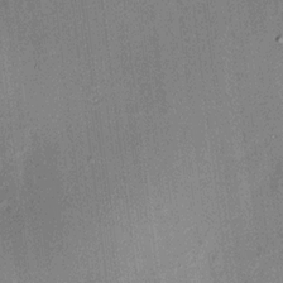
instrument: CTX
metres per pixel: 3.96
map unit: HNhu
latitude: 11.8017
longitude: 10.7463
